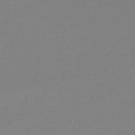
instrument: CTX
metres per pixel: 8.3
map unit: HNhu
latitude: -48.0094
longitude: 98.7841
